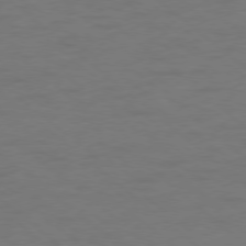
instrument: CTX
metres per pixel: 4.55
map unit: Ap
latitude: -78.5951
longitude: -67.8394
